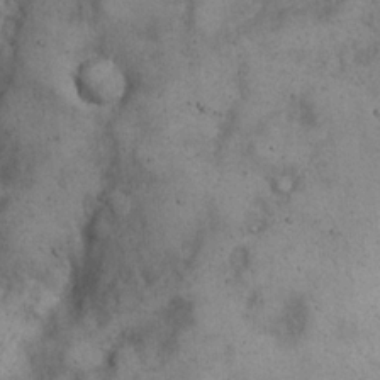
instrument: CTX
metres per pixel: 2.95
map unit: eHh
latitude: 21.2159
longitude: -60.6301
